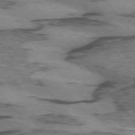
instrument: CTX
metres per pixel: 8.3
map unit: lApd
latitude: 74.5546
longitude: -77.4048
